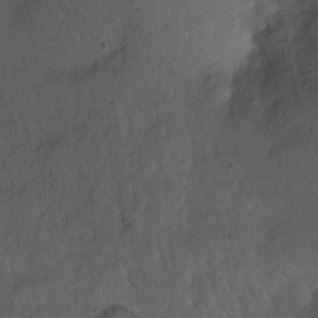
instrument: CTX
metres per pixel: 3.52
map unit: Nhu
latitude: -7.4265
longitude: -45.5560
